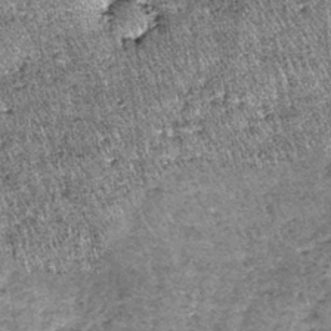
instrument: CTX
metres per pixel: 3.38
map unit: lHb
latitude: -37.8611
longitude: 67.8234
